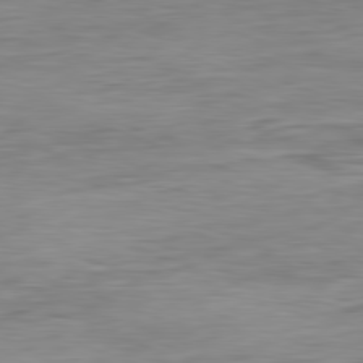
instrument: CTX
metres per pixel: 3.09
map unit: Ap
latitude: -81.3321
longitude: -90.0822
